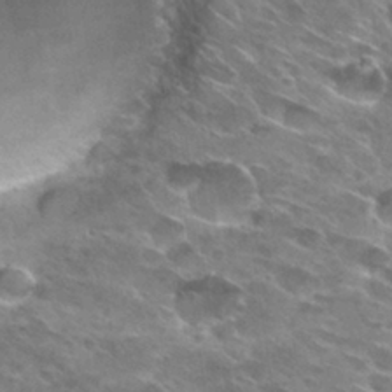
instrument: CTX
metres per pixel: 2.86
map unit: Hto
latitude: 29.2915
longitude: -42.7813
